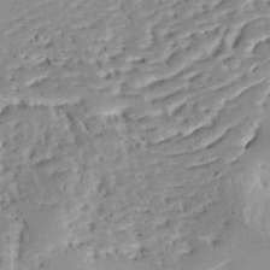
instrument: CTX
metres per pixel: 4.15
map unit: Ave
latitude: 13.5371
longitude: -138.7246
